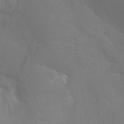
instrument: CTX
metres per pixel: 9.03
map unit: Ht
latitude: -4.3117
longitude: -25.2159
